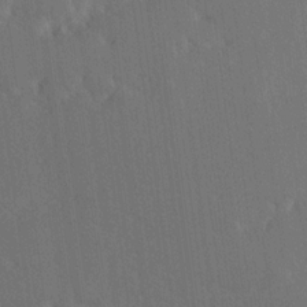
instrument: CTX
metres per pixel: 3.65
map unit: Ave
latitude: 19.9150
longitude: -137.5749
